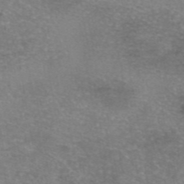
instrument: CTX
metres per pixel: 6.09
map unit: eAb
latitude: 46.2145
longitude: 102.8030
